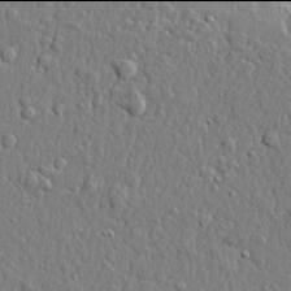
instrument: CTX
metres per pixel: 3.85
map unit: lHvf
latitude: 21.9906
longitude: 143.4832
